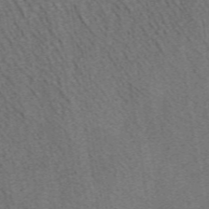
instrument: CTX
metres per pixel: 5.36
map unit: eHh
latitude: 43.2915
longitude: -90.6679
